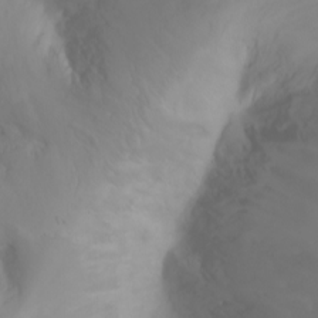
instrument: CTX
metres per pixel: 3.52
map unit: Ht
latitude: -1.1998
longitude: -61.3481
